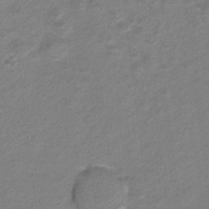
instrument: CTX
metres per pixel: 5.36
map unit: Hto
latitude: 5.9717
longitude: -31.3482
